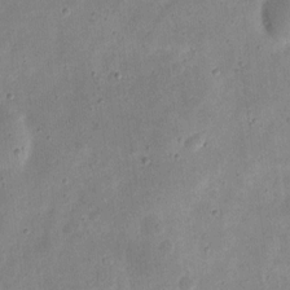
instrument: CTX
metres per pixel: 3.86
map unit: eHh
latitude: 7.9906
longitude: -71.9339
